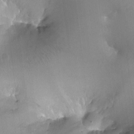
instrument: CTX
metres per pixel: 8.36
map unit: Ht
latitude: -16.4440
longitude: -40.7813
